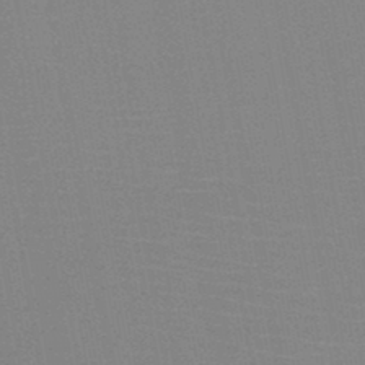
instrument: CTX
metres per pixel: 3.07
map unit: HNb
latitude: -45.5210
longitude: -40.1766
